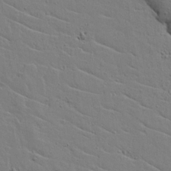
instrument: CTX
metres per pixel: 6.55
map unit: lAvf
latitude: 16.1956
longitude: -125.8205
